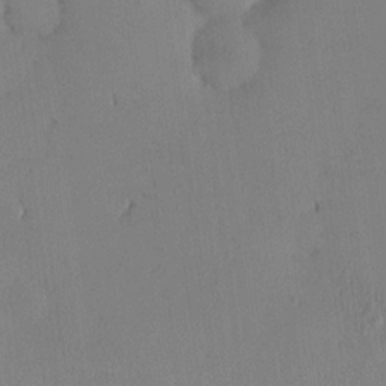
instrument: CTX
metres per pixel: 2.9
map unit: eHh
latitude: -3.7855
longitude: 16.7275
